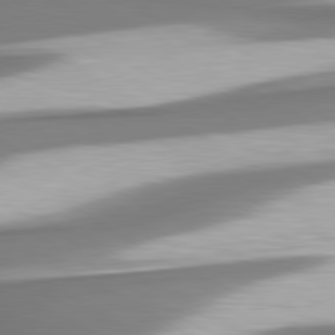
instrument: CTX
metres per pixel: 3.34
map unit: lApd
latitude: 80.5357
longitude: 178.9352
